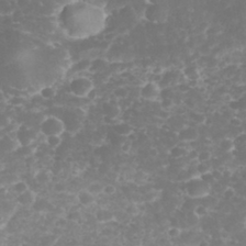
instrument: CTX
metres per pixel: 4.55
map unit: eHh
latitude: 32.4979
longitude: -63.3482
